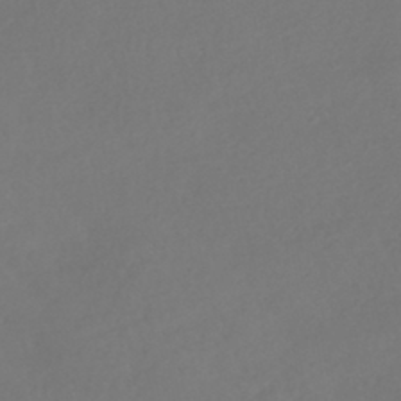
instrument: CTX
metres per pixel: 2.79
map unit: HNhu
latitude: -42.1794
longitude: 93.5021
